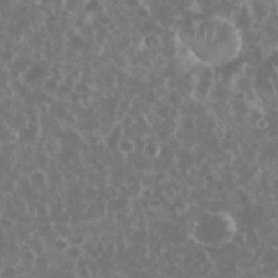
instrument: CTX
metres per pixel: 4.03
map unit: eHh
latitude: 34.5545
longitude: -61.6505
